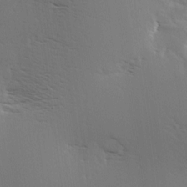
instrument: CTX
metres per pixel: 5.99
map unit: Hve
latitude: 3.4615
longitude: -121.6694
